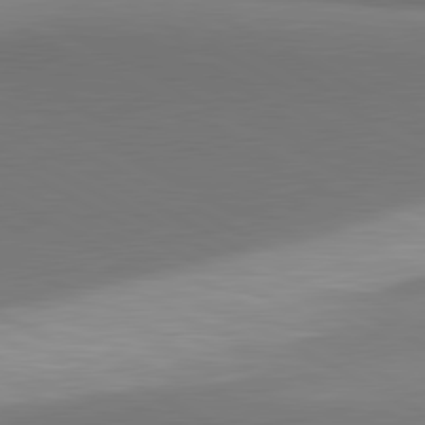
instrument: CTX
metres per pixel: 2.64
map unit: lApd
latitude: 81.1970
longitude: 155.7667
